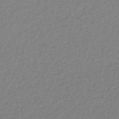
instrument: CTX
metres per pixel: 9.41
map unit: lHb
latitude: -44.1039
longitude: 70.8786
